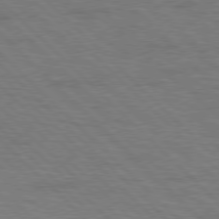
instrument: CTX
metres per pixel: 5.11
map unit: Hpe
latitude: 77.2159
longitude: -151.8961
